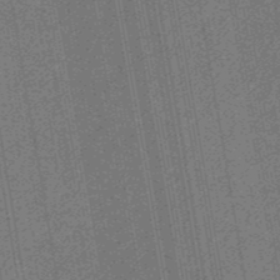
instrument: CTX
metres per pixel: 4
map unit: eHb
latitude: -30.7274
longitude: 70.6896
